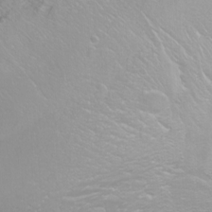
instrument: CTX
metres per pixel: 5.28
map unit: Nhu
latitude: -8.5763
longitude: -73.3293
